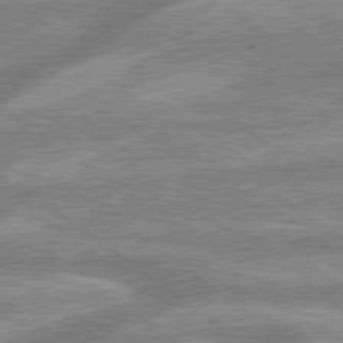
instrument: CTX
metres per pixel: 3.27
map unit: lApd
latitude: 79.6316
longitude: -168.7246
